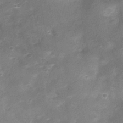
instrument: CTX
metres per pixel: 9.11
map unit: Nhu
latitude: 3.6694
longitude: -18.1200
